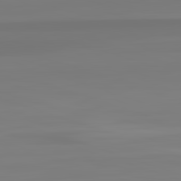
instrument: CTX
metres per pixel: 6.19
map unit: lApd
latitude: 82.8757
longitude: 171.7289
